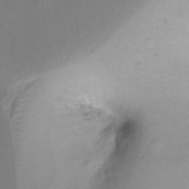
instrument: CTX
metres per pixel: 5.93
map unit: Ht
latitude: -9.0108
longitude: -39.4048
